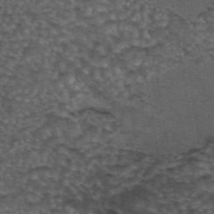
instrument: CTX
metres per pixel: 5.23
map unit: eAb
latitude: 43.7828
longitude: 105.1809
